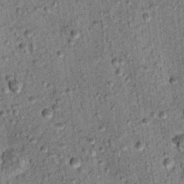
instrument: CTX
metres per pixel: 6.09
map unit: Ht
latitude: 11.8961
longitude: -38.4034
